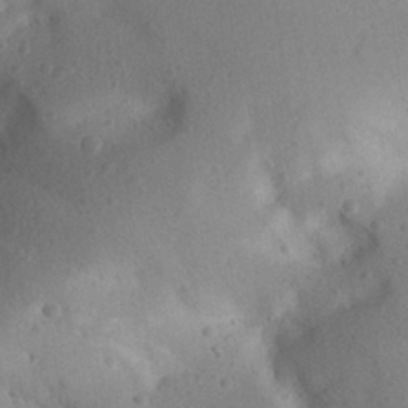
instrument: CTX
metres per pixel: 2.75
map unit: Aa
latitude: 28.1011
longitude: -145.0836
